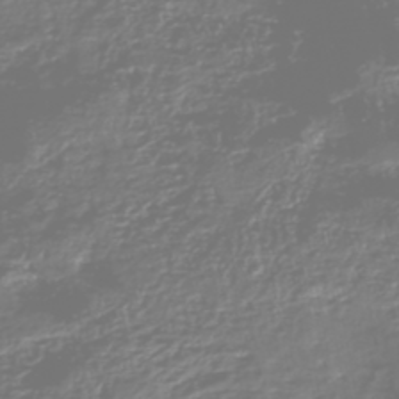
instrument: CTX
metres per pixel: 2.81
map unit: HNhu
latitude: -47.1620
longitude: 29.2187
